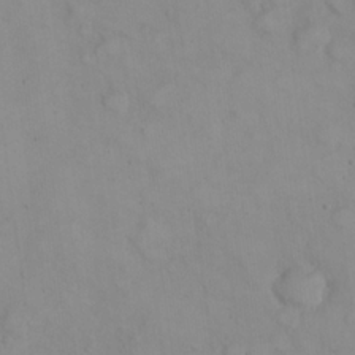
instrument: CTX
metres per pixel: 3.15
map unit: eHh
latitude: 22.5357
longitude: -59.6505
